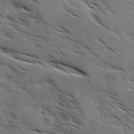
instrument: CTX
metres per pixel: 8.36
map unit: Ave
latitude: -0.0094
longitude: -110.9136
